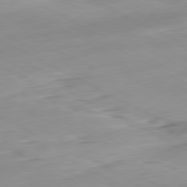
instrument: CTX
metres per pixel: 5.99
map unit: Hpe
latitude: -81.0298
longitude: 16.2740
